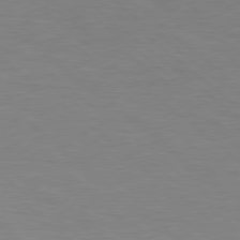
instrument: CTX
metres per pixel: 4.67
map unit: Hpe
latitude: 78.3656
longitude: -151.2726
